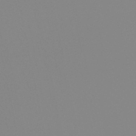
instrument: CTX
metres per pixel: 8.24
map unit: eHb
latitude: -50.8597
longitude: 76.0661
